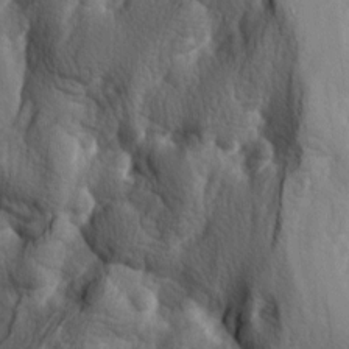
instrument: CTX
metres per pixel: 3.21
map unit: lAa
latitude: -7.0108
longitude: -124.1767
